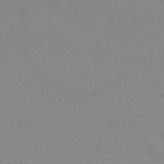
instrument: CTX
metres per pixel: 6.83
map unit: eHh
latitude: 22.2711
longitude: -65.3671
